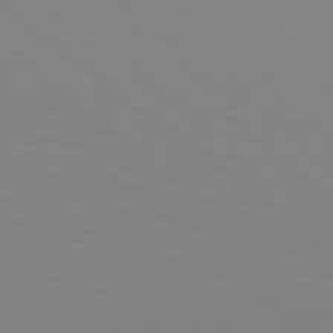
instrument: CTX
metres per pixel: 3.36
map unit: Hpe
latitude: 78.5924
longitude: -141.7071
